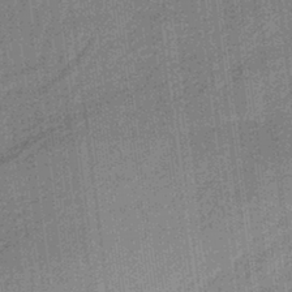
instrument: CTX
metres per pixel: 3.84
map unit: lHb
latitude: -40.7085
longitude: 69.8233
